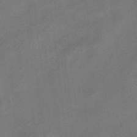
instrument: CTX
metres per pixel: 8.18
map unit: HNhu
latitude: -40.8597
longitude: 103.7100
